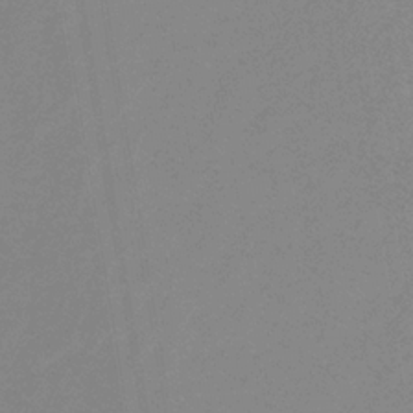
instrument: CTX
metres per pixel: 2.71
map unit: lHb
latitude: -33.0487
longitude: 67.3887
